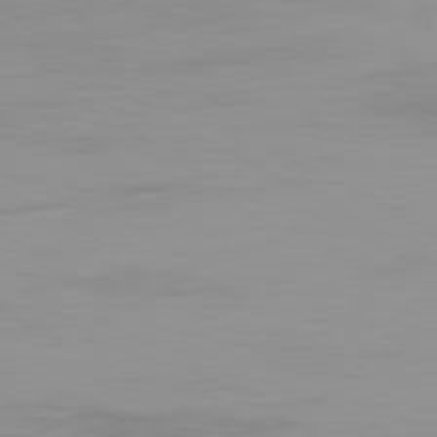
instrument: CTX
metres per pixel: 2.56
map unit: Ap
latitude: -79.5588
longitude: -77.1214
